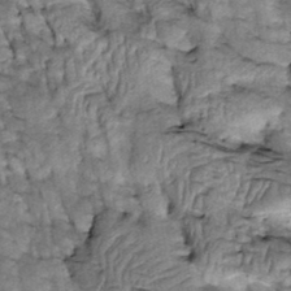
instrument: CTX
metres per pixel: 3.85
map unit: Htu
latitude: -2.0283
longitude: 150.3117
